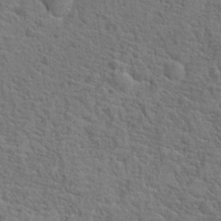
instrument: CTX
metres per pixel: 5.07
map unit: Hto
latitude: 18.4412
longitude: -43.1781
